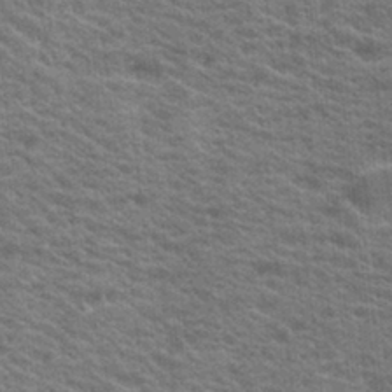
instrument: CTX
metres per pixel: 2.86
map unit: Hto
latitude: 19.4426
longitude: -37.7072
